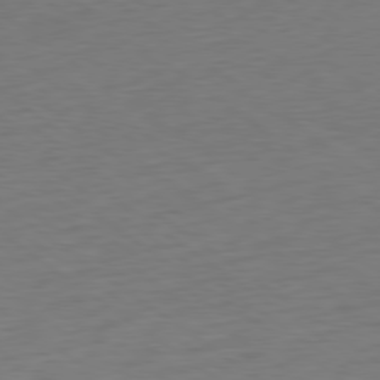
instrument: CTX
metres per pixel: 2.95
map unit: Ap
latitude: -80.2551
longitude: -70.1200
